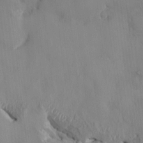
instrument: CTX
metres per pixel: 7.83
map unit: HNhu
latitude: 5.1592
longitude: -4.5924
